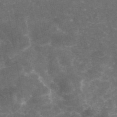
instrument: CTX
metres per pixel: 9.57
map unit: eAb
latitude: 46.0633
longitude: 119.6722
